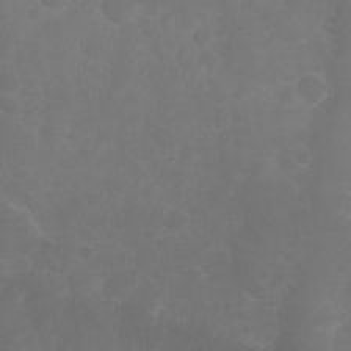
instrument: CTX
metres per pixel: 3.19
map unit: Nhu
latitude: 27.0836
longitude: -64.7813
